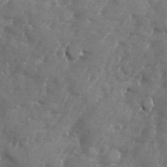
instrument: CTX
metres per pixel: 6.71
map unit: Ave
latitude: -7.8044
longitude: -117.3482
